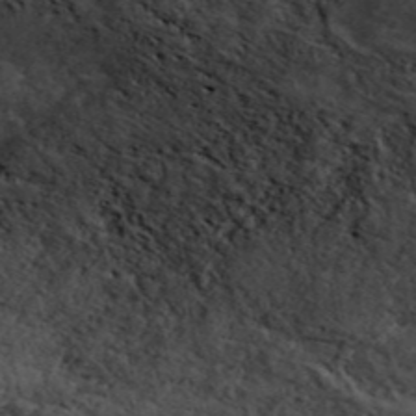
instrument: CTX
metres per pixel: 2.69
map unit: ANa
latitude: 44.9514
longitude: 39.3698
